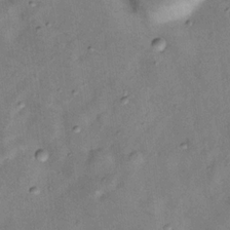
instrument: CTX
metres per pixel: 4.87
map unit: Nhu
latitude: 11.9906
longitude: -28.8758
